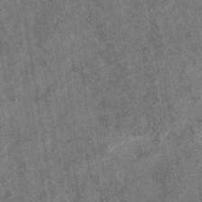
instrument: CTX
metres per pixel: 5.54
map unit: eHb
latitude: -35.0864
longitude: 76.5196
